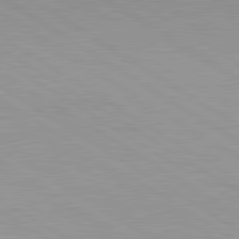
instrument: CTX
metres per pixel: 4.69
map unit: lApd
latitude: 81.2537
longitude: 161.3132
